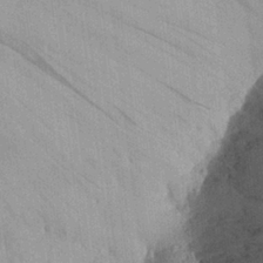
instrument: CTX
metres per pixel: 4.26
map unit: Aa
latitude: 25.5371
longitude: -145.0080
